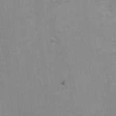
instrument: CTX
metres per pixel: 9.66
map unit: Ht
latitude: 1.3103
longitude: -44.6490
